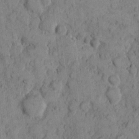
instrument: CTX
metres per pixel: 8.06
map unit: eHh
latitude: 7.8394
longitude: -63.7639
